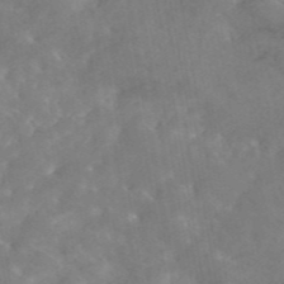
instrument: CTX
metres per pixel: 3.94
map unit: eAb
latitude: 45.7827
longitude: 126.1416
